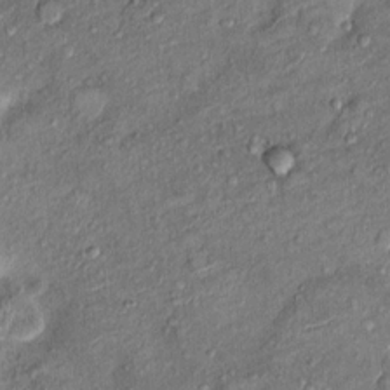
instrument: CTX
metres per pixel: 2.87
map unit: Ht
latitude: 9.7828
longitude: -37.7827
